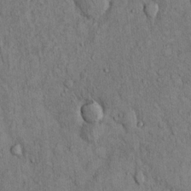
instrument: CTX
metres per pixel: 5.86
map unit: Hto
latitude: 12.8947
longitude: -58.7813
